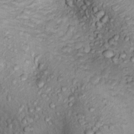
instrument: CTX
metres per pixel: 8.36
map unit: Hto
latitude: 15.4994
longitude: -30.3090
